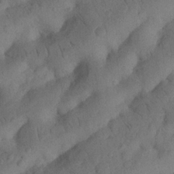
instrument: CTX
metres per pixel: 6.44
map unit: Nhu
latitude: 21.6127
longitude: -74.1956
